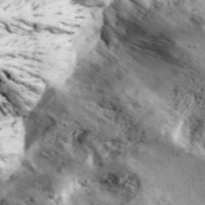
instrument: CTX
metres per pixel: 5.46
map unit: lHvf
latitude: 41.8205
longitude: -89.4238
